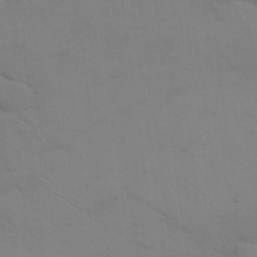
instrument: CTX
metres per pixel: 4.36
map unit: eHh
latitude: 18.2711
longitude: -66.7246
